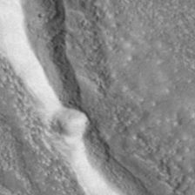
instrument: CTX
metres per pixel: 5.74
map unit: eHh
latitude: 42.6680
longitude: -90.5924
